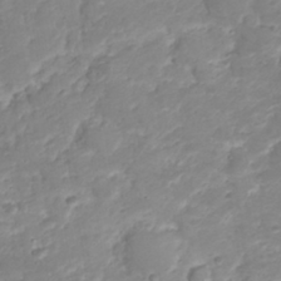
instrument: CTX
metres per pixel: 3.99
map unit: Nhu
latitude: 23.5560
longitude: -59.9906
